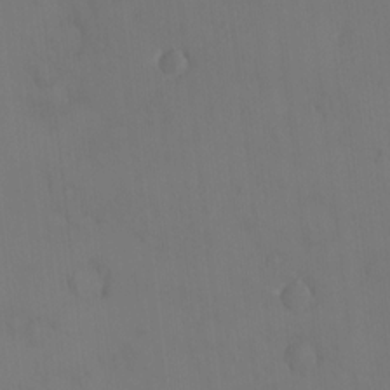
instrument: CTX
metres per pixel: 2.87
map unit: HNhu
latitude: 6.3656
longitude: 1.6533
